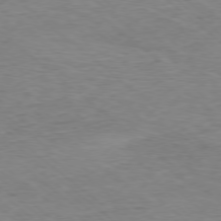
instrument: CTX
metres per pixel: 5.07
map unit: Ap
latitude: -78.0283
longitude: -92.6112
